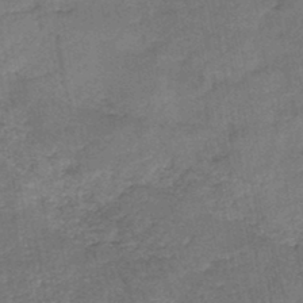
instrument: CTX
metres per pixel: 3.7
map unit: HNb
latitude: -44.8975
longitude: -37.5371
